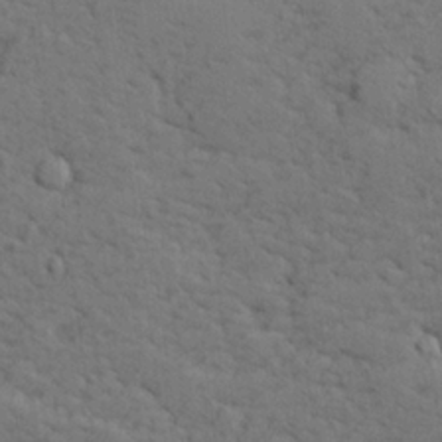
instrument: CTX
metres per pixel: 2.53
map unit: lHvf
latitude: 26.3089
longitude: 143.1053
